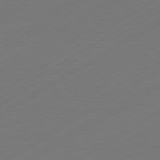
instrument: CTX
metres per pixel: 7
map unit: Hpe
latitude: -80.7274
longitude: 14.7275
